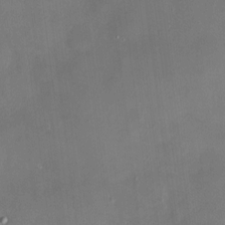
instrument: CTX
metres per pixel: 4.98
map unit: HNhu
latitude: 7.1403
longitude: 9.4076
